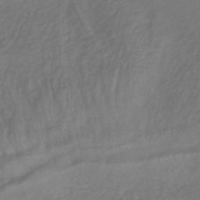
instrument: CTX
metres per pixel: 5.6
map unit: eHb
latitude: -43.8989
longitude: 81.4833
